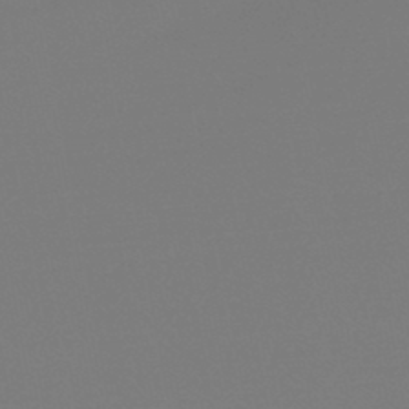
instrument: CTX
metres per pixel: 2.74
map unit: HNb
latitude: -46.1983
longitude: -44.4601
